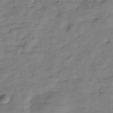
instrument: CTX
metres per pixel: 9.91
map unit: Hve
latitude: -29.9367
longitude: 91.1431
